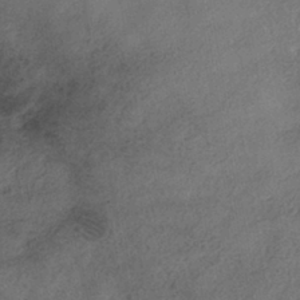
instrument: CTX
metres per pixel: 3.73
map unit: eHh
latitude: -40.9730
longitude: 119.9367
